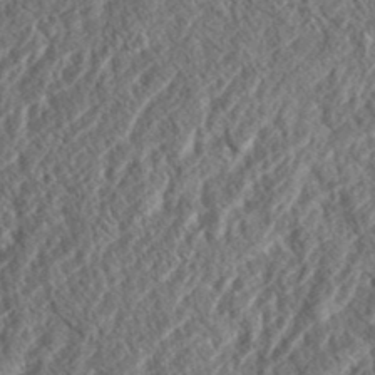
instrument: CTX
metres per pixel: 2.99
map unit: eHh
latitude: 37.2348
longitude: -138.4223
